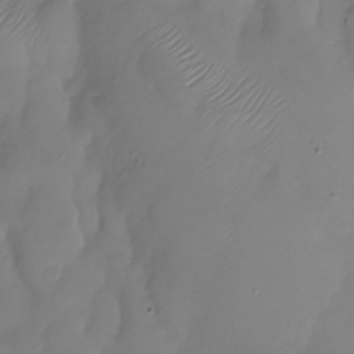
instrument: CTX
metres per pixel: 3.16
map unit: Nhu
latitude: -28.5574
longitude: -59.4426
